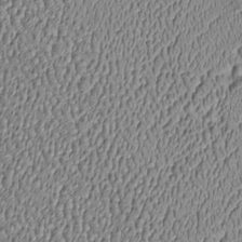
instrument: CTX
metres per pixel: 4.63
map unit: Htu
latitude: -6.6896
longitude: 156.7463
